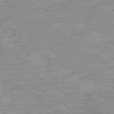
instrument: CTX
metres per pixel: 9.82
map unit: Ap
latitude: -80.2173
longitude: -75.0081
